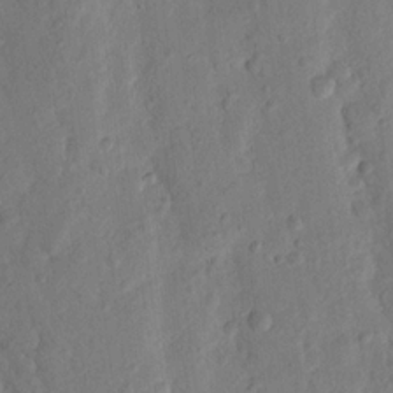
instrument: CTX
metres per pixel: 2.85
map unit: Nhu
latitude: 18.1955
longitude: -76.6301
